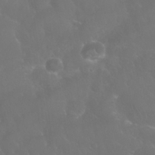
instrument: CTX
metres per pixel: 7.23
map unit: Nhu
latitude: 28.5168
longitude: -65.4993
